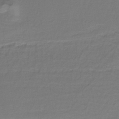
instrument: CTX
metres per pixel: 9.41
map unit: HNb
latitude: -35.5021
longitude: 58.0472
